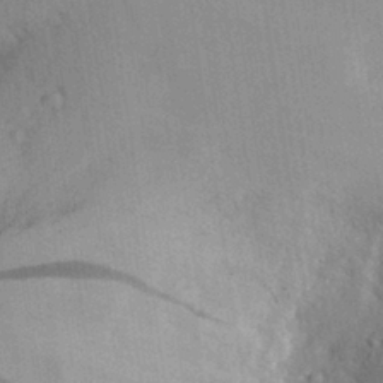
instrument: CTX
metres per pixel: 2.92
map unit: Aa
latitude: 29.4426
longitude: -144.3278
